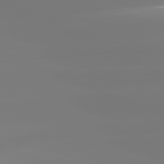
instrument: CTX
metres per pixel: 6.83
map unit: lApd
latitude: 81.7450
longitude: -150.0633
